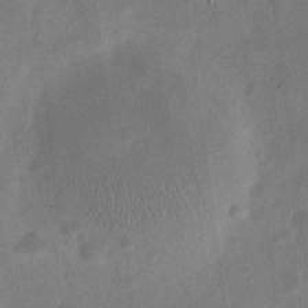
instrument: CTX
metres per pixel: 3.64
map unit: eHh
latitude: 21.0837
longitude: -69.1214
